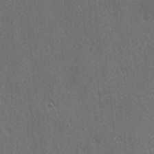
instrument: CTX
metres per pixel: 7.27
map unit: Ave
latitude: 22.0255
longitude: -136.8380
